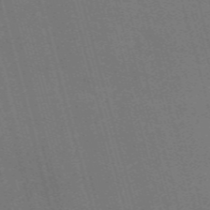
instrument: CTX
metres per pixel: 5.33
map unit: Nve
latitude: -59.4643
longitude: 62.7274
